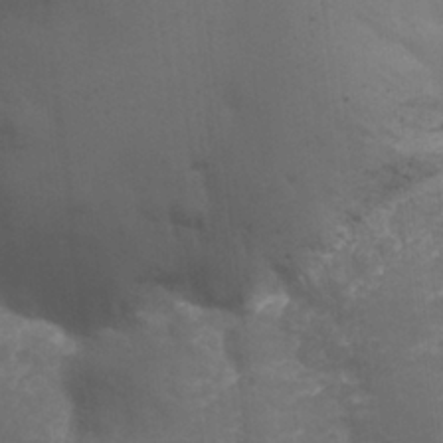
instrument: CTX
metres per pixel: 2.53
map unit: Nhu
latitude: 26.0633
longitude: -64.1011
